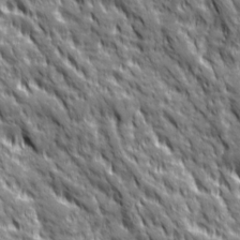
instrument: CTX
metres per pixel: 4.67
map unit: Ave
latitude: 19.8205
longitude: -134.6490
